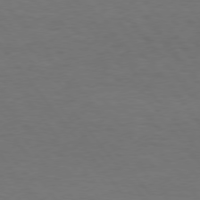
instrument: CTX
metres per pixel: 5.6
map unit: Hpe
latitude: 75.0647
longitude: -131.5372
